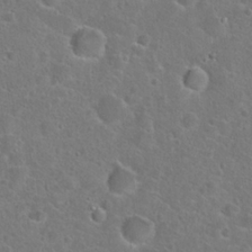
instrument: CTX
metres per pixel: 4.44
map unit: Hto
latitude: 23.4804
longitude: -46.6113
